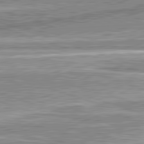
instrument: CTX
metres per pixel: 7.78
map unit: lApd
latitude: 82.3467
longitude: 167.6344
